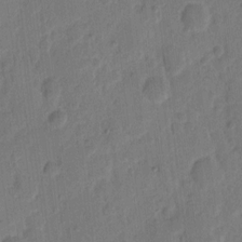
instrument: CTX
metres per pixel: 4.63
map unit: eHh
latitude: 9.2537
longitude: -64.9703
